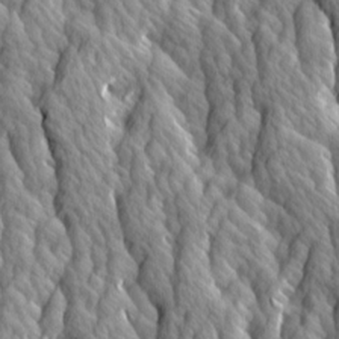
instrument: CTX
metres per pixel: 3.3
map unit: Ave
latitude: 14.3090
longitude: -134.0444
